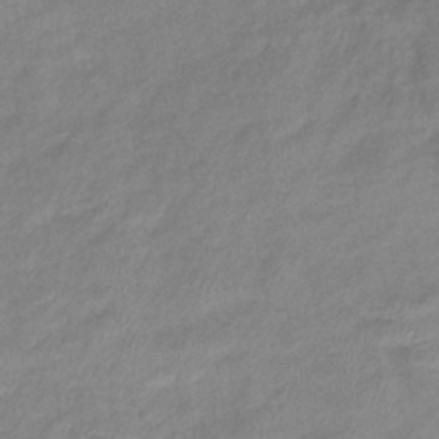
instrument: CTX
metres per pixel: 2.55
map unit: eHb
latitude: -37.8233
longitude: 75.4833
